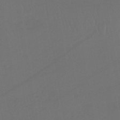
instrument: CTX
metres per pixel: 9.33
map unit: lHb
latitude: -43.8611
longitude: 64.5385
